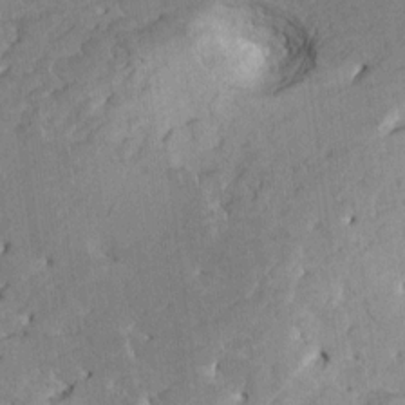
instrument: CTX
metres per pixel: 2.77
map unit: HNhu
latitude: 4.8380
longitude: -6.4223
